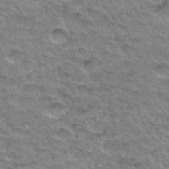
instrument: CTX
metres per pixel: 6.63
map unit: Hto
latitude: 33.4615
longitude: -47.1404
